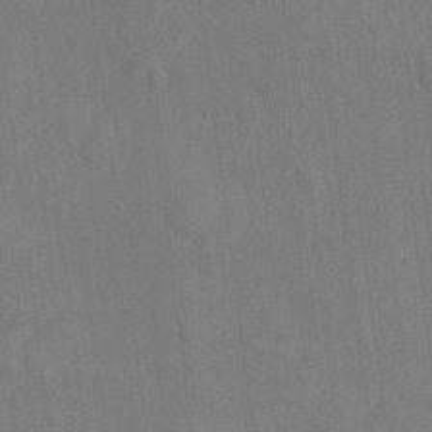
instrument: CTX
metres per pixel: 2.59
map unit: Nhu
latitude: 17.0458
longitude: -33.8961
